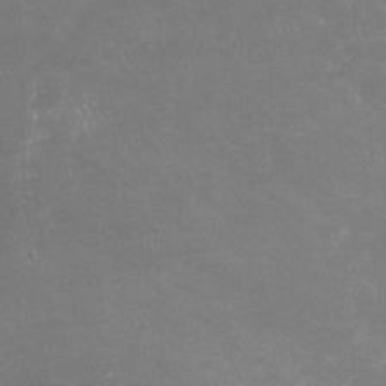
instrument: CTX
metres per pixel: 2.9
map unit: Nhu
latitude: -25.4454
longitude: -57.2159
